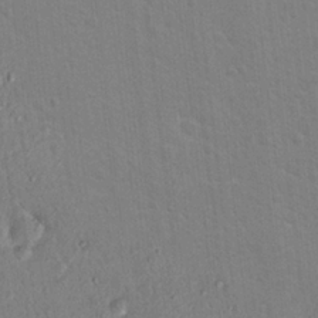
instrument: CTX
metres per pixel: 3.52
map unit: Hto
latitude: 14.9892
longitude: -29.8394
